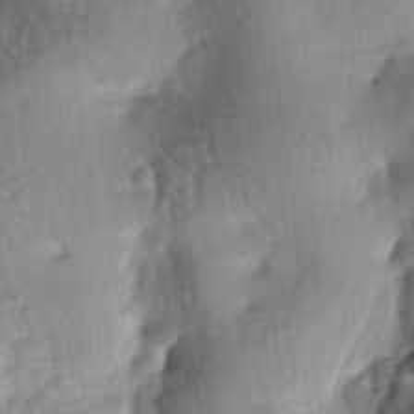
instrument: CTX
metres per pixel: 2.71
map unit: lAa
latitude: -6.5196
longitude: -126.4979
